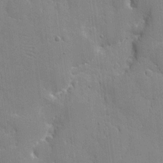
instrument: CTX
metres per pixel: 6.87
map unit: eHh
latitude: 4.8191
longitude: -67.0836
